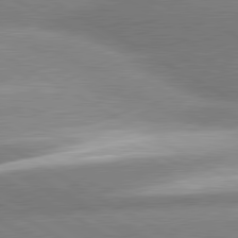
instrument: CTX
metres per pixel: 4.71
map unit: lApd
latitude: 80.5924
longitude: -155.2348
